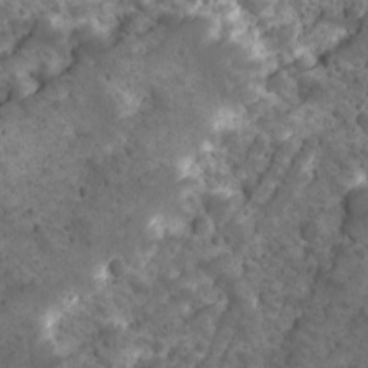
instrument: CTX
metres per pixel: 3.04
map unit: Ave
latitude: 10.6680
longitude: -105.3482
